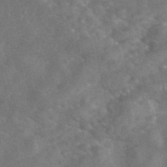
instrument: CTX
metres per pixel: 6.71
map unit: eAb
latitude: 46.7624
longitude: 127.3320
